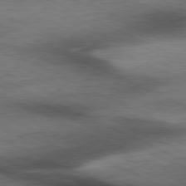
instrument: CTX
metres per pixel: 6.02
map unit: Ap
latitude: -81.1053
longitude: -91.1025
